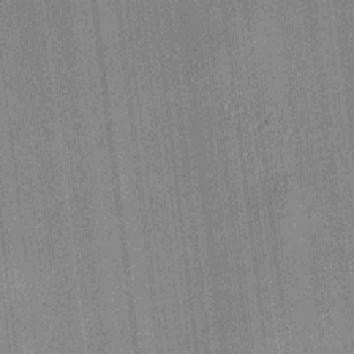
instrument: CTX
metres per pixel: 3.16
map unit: HNhu
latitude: 7.8961
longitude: 13.8989
